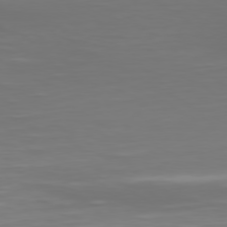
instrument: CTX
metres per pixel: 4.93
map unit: Hpe
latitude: 75.9906
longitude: -128.5168
